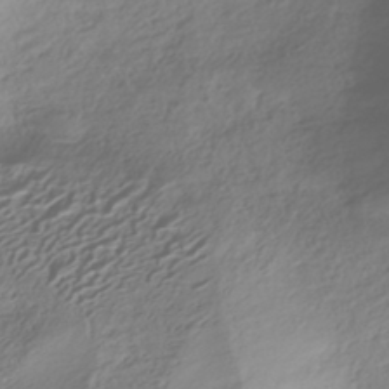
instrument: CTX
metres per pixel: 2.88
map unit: HNhu
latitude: -40.9919
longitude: 102.0661
